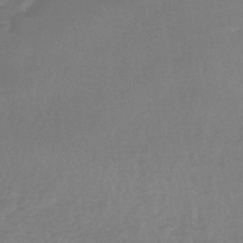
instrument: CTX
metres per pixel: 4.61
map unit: lHb
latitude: -41.6533
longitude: 59.2186
